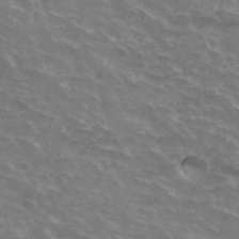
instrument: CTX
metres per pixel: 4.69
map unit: Hto
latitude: 33.0836
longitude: -43.8583
